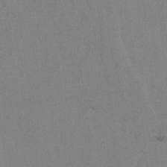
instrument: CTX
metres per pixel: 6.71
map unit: lAvf
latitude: -6.5384
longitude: -114.4601
